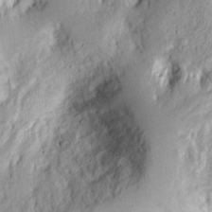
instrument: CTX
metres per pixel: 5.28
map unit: Ht
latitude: 8.4601
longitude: -75.1970
